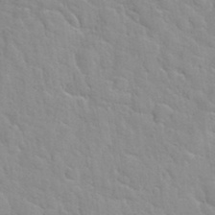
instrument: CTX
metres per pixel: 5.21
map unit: Hto
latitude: 34.9135
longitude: -51.5749
